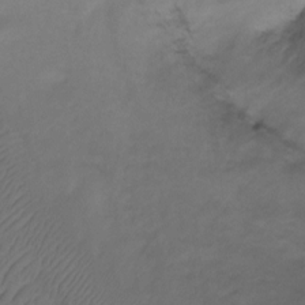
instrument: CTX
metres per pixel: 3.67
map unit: Ht
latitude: 0.7057
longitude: -35.1025
